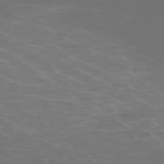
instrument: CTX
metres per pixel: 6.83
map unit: Ap
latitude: -76.2739
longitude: -74.1578
